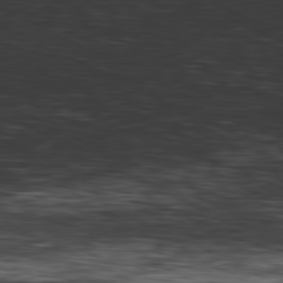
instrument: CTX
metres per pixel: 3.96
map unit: Hpe
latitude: -81.3132
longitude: 16.5196
